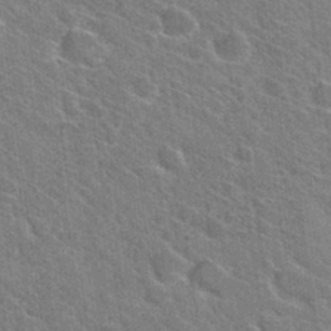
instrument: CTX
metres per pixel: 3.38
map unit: Hto
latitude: 31.2915
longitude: -44.5923
